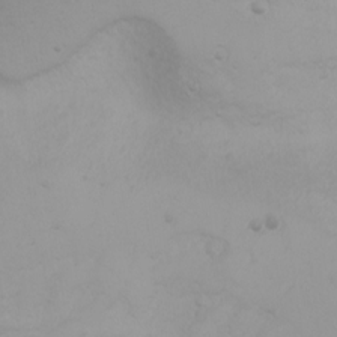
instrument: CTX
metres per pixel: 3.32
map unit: Nhu
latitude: -4.7652
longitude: -82.1011
